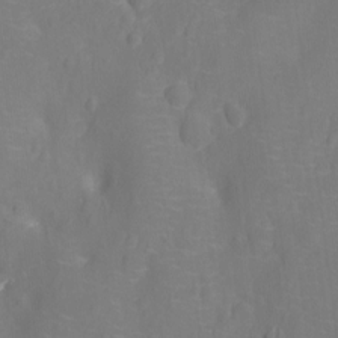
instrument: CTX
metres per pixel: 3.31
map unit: Nhu
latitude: -13.1242
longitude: -24.6679
